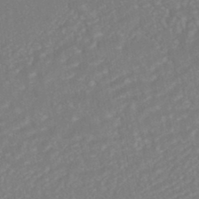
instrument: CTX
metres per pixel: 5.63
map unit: HNhu
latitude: -44.5007
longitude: 104.2550
